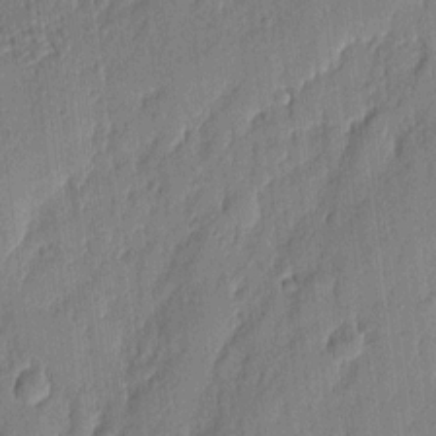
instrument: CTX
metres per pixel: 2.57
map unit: eHh
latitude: 4.2522
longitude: -76.6679
